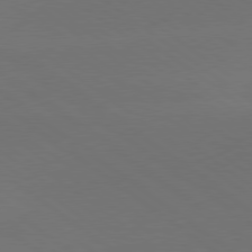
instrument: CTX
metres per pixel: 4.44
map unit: lApd
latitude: 78.7813
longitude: -51.8772
